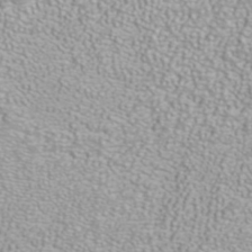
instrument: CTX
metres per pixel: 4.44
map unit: ANa
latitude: 39.8583
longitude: 23.8989
